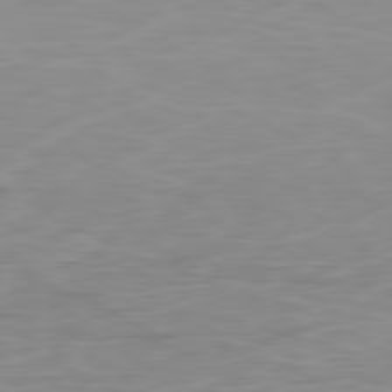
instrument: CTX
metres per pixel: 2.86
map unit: Ap
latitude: -80.3118
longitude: -70.4790
